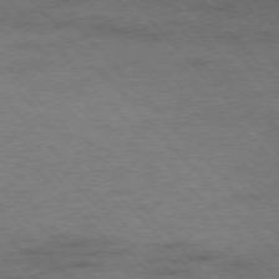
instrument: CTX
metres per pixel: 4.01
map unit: Hpe
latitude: -76.5952
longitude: -13.9528
